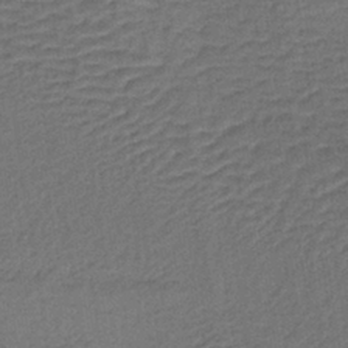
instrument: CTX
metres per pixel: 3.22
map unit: lHb
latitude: -38.5007
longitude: 59.8233
